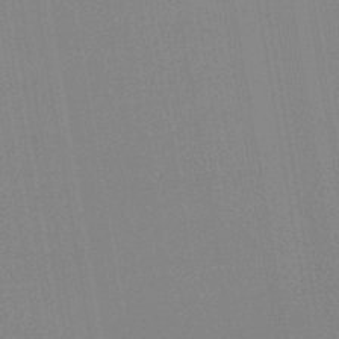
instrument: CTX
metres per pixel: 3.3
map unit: lHb
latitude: -41.5966
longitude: 78.1416
